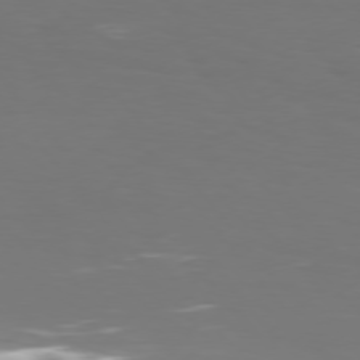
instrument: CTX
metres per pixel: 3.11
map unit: Hpe
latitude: 75.9339
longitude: -139.2537
